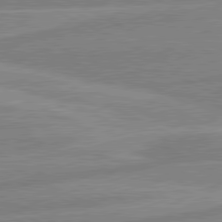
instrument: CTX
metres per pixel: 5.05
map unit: lApd
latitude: 80.7624
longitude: -170.0255
